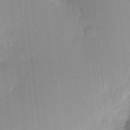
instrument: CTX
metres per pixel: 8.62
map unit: eHh
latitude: 4.9136
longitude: -73.5938
